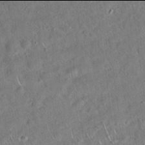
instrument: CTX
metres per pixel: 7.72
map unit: Hto
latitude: 17.9906
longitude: -52.5546
